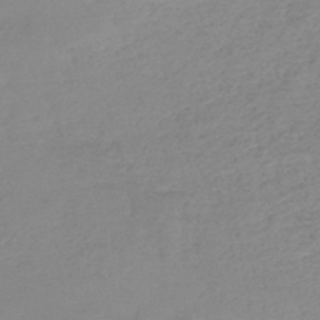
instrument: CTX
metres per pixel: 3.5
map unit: HNb
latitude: -45.7856
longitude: -35.2348
